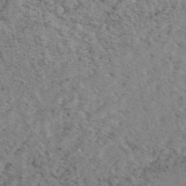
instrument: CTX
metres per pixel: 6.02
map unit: eAb
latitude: 48.9325
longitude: 106.4440
